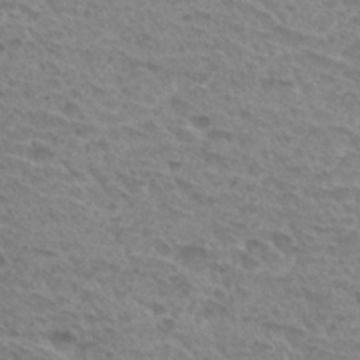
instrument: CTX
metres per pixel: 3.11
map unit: Hto
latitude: 31.0081
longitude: -47.9906
